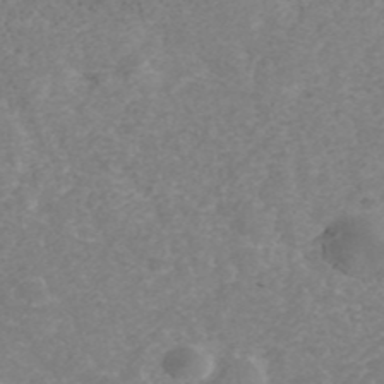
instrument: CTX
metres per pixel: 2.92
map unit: ANa
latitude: 42.2523
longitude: 29.8989
